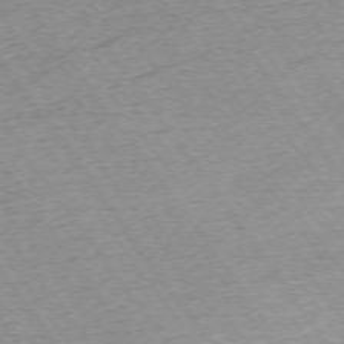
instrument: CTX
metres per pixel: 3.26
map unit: Ap
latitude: -74.5007
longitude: -88.8191
